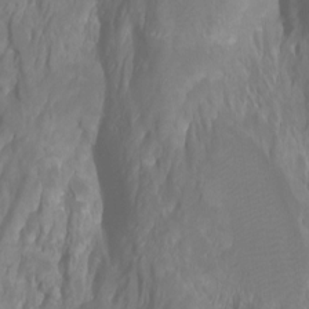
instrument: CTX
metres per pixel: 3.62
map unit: Htu
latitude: -7.5777
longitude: -48.0633
